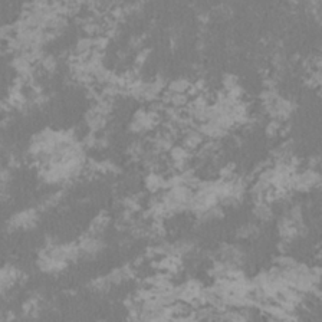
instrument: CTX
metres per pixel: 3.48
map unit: HNhu
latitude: 1.4615
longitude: -1.4237
